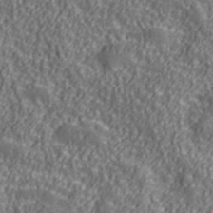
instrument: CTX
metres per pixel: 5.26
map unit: eHh
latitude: 42.4601
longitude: -91.6127
